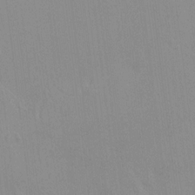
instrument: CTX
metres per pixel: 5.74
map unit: HNhu
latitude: 6.9892
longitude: -1.4804
